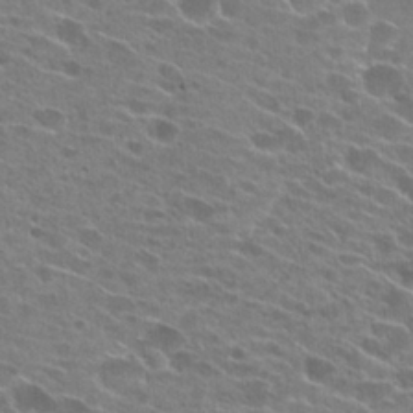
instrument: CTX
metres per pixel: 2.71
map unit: Hto
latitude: 25.1214
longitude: -42.7624
